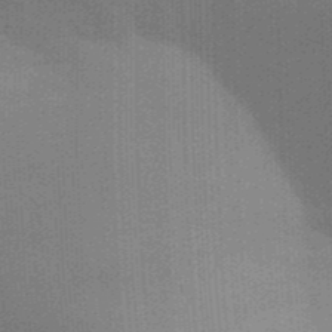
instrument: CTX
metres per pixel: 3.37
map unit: Aa
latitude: 32.9325
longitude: -143.0836
